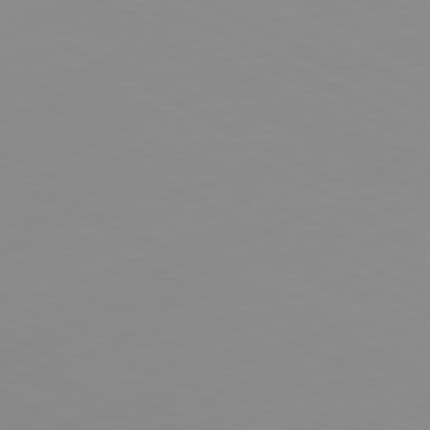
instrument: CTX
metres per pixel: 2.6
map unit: Ap
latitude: -80.3307
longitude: -62.4034
